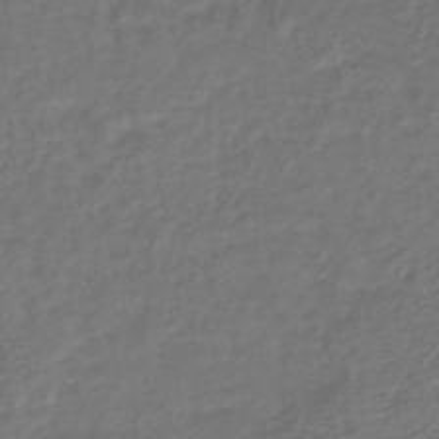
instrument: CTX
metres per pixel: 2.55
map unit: lHb
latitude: -43.6910
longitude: 70.3873
